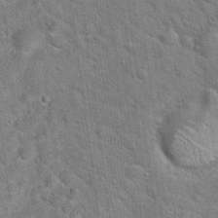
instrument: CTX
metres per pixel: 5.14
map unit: Hto
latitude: 20.3090
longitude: -52.3845
